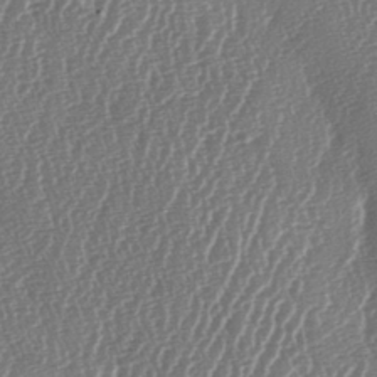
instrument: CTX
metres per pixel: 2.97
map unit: lAa
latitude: -6.7463
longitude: -129.6127
